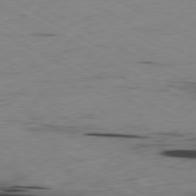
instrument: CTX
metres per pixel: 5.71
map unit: Ap
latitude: -80.5007
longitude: -93.1592
